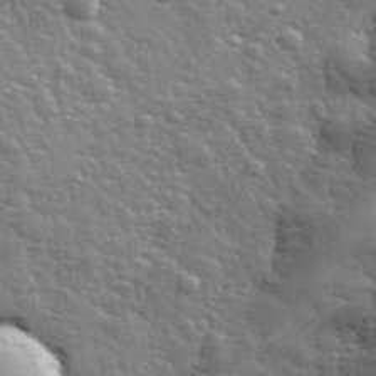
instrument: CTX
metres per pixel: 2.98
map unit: lHvf
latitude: 34.0633
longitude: -81.6127
